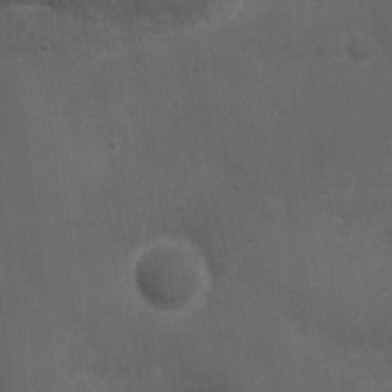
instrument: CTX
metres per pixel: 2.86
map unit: Nhu
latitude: 3.7260
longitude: -16.9702
